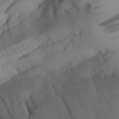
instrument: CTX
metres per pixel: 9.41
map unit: Aa
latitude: 25.4237
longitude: -128.8002
